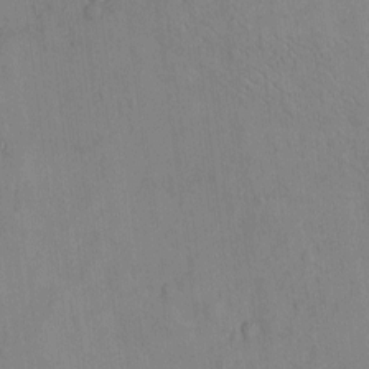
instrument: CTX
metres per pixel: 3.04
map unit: eHh
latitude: -8.7652
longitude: -66.6112
